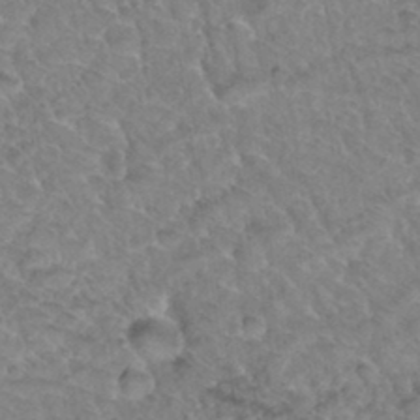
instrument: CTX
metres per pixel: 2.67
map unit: Hto
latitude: 34.6679
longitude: -48.1011
